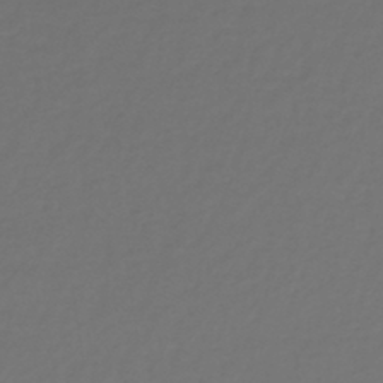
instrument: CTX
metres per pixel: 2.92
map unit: lHb
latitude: -43.2564
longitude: 71.4643
